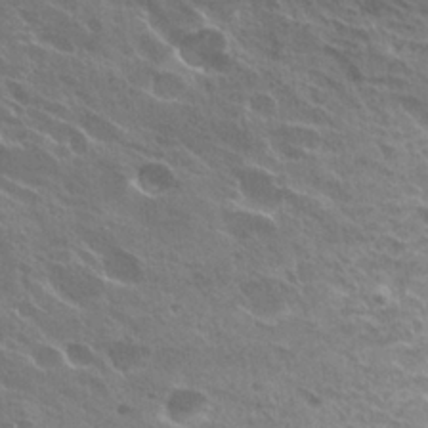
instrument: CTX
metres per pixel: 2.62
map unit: Hto
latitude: 27.5560
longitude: -40.9891
